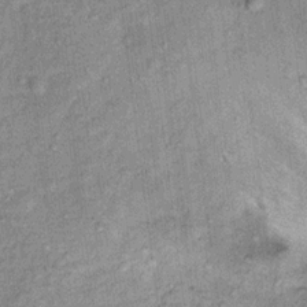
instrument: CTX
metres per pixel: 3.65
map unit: Ht
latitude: 11.7450
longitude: -37.6883
